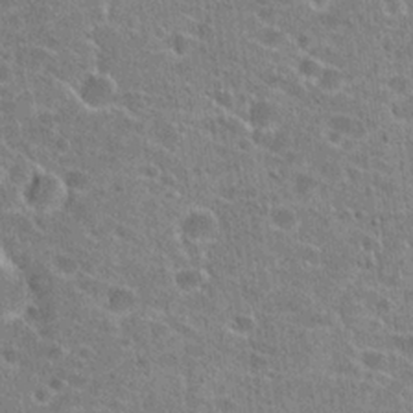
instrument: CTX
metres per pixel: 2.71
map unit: Hto
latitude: 22.9514
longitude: -43.4615
